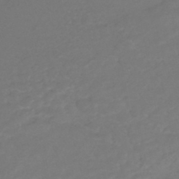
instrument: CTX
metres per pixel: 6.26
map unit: HNhu
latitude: -46.1039
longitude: 92.1039
